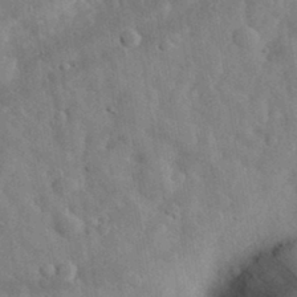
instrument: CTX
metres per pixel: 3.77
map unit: eHh
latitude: 32.7057
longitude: -74.6113
